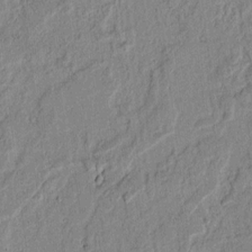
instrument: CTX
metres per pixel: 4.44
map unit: lAvf
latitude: 6.4223
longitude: 168.7274
